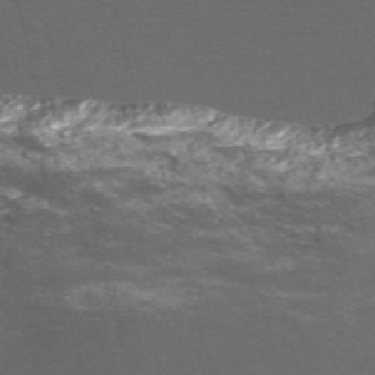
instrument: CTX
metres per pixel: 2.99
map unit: Nve
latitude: -57.3509
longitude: 54.4440
